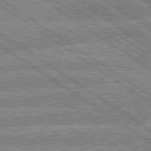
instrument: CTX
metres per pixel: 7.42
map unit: lApd
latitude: 79.3293
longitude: -157.9528
